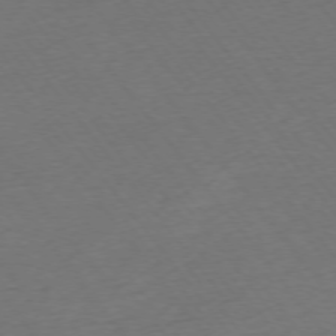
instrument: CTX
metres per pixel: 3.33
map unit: Ap
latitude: -75.4266
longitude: -83.2725
